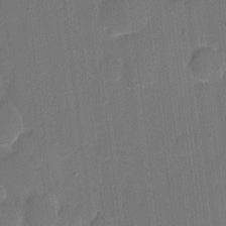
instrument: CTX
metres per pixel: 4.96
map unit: eHh
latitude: 4.4979
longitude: -67.5182
